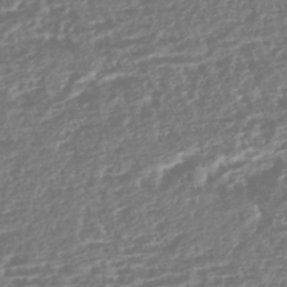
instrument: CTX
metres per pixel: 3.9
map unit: HNhu
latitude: -43.5777
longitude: 104.4629
